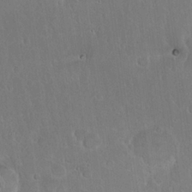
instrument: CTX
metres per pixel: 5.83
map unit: eHh
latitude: 22.2522
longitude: -58.4034
